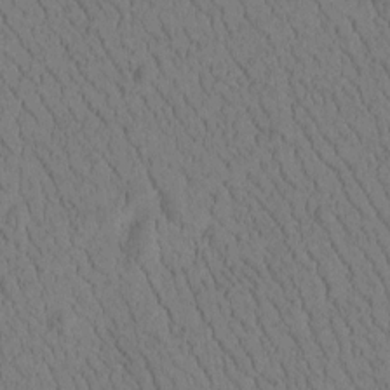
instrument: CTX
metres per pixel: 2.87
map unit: Htu
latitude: -2.7841
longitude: 172.9353
